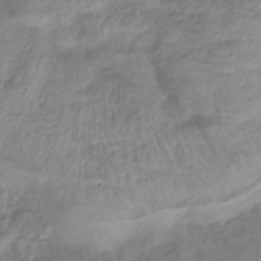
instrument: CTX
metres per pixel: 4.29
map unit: lHb
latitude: -42.4817
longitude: 81.6911
